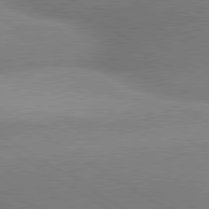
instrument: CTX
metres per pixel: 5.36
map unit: lApd
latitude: 80.0822
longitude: -154.4223
